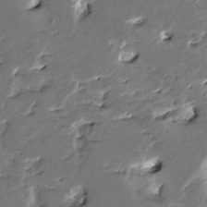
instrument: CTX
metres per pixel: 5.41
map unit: HNhu
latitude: 4.7624
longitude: -5.7261
